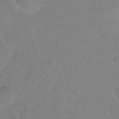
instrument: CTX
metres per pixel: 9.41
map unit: eHh
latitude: 1.3670
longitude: -55.2726
